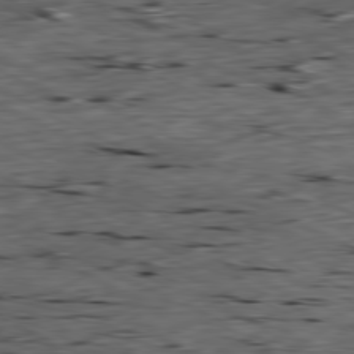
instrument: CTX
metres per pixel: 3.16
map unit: Ap
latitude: -80.6897
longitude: -91.1592
